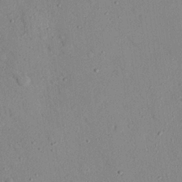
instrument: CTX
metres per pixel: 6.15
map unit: eHh
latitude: 25.5938
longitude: -77.2348
